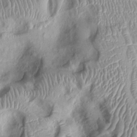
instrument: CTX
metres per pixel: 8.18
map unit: Ht
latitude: -0.0661
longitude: -13.8206
